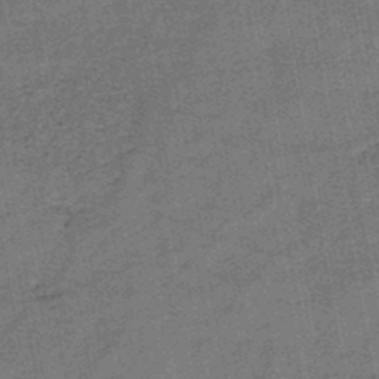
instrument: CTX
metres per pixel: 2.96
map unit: HNb
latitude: -46.5762
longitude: -36.4412
